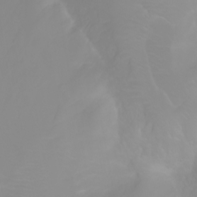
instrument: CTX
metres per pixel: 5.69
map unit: Ht
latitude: -2.1416
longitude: -61.6127
